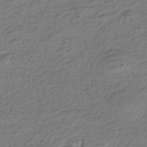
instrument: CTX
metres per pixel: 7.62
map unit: HNhu
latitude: -43.2375
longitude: 101.1242
